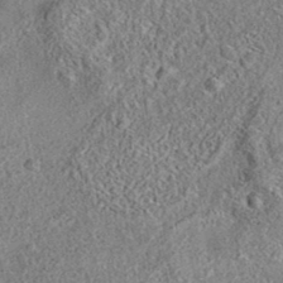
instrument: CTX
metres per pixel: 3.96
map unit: eAb
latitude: 35.8961
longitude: 113.6344
